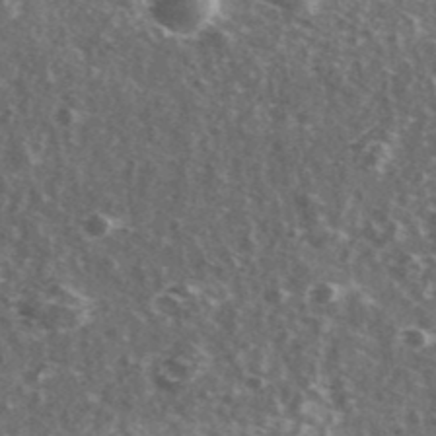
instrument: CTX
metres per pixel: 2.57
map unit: Ave
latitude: 39.4237
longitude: -109.1025
